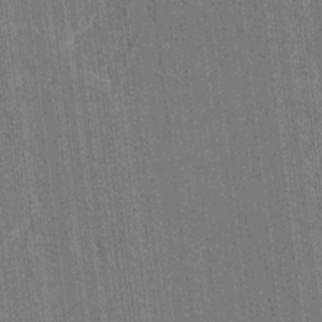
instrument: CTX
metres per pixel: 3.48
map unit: HNhu
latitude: 7.5749
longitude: -6.0444
